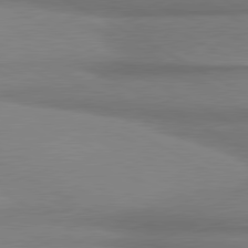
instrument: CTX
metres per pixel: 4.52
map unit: lApd
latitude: 80.3089
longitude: 167.8044
